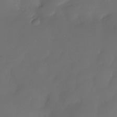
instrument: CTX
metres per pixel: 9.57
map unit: Nhe
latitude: -34.2550
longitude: -145.1403
